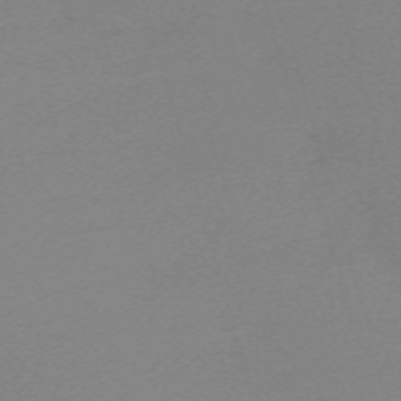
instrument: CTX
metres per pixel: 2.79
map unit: eHh
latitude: -61.4832
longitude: 52.0850
